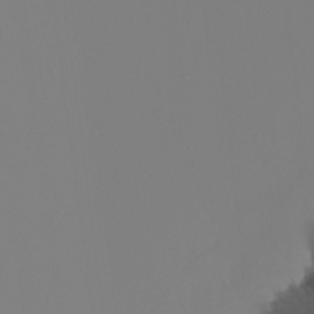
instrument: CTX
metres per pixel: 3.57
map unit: Nhu
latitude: -6.6896
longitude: -94.8002
